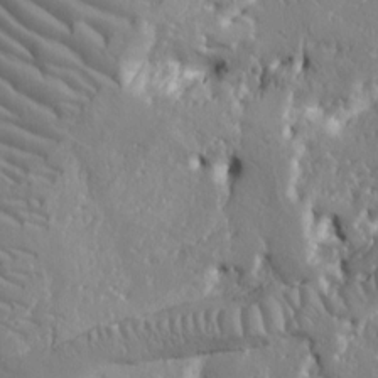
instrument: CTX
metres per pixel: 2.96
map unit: Ht
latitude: 10.1200
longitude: -76.6868
